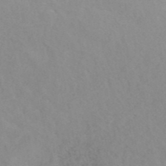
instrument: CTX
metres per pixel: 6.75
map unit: ANa
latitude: 42.7057
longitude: 27.0675
